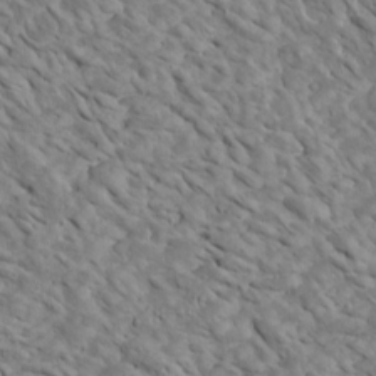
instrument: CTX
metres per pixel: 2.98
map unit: Htu
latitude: 2.5357
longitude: 142.9163
